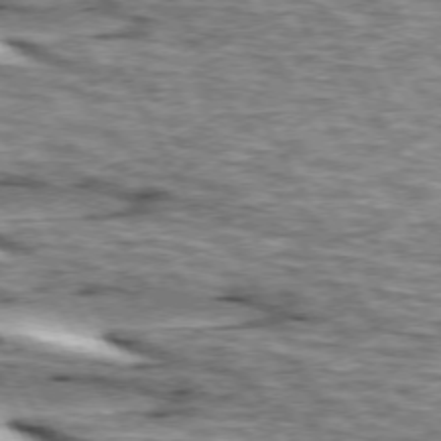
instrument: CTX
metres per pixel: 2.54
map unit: lApd
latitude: 73.5372
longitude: -55.4426
